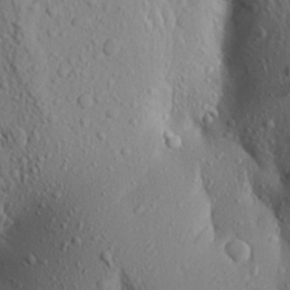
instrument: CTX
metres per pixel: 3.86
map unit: Aa
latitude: 19.4993
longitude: -148.5357
